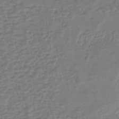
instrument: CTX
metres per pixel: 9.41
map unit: eHh
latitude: -40.0850
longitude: -28.2900
